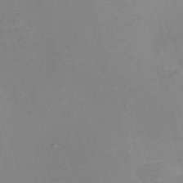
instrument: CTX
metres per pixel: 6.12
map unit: Nve
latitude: -56.9353
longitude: 58.7841
